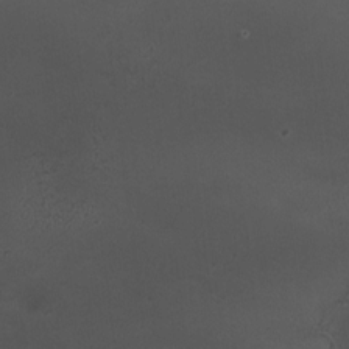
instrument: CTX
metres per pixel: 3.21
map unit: HNhu
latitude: 6.0822
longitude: 9.8989
